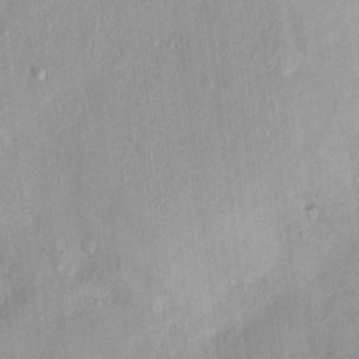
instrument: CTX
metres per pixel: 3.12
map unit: Nhu
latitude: 1.6127
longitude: -14.4979
